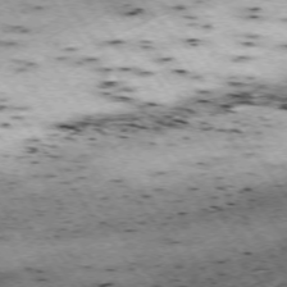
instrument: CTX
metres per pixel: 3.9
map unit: Hpe
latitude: -74.2929
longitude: 4.3117
